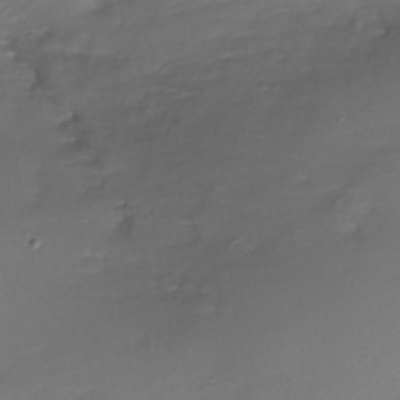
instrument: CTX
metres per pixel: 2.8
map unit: Nhe
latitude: -39.1998
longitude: -117.0459
